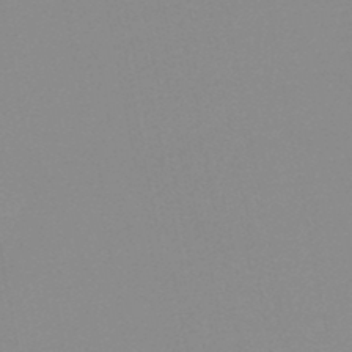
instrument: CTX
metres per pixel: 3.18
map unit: HNb
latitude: -45.2943
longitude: -43.1214
